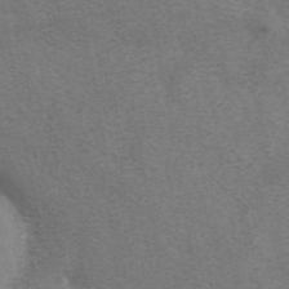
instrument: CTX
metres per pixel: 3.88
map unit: eAb
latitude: 41.8016
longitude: 105.7477
